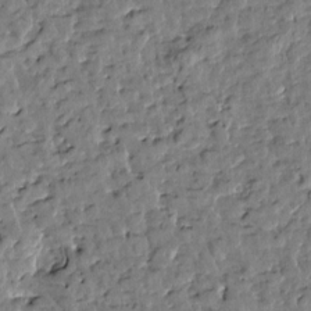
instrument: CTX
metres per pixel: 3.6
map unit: Htu
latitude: 1.1970
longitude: -179.3482
